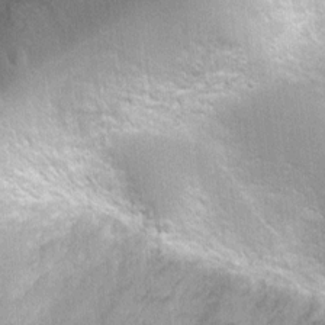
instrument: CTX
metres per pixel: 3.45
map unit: Ht
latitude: 4.6868
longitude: -20.2144
